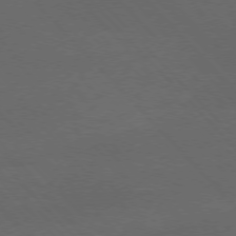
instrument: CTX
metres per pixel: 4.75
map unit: Ap
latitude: -77.1242
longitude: -69.8961
